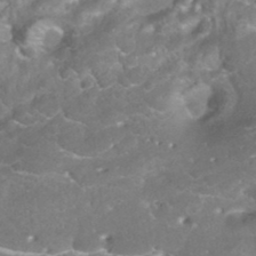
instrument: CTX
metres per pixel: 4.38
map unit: HNhu
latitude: -42.1038
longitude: 103.1431
